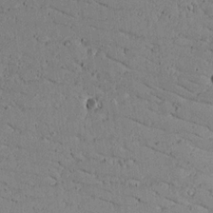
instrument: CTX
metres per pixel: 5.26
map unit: lAvf
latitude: 16.7624
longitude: -125.8583
